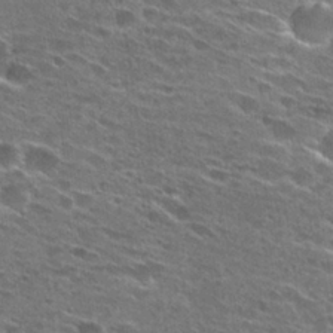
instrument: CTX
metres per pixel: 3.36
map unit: Hto
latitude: 27.3860
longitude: -46.1011
